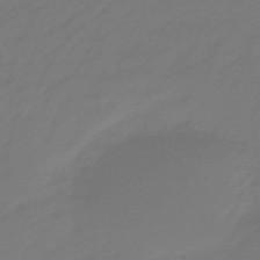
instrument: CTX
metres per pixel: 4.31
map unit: eHb
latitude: -47.2187
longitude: 81.8423
